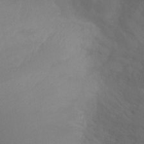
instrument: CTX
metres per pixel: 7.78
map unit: Ht
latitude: -9.4076
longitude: -32.9325
